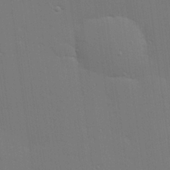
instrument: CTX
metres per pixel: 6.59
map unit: Hve
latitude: 26.6302
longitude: -91.4426
